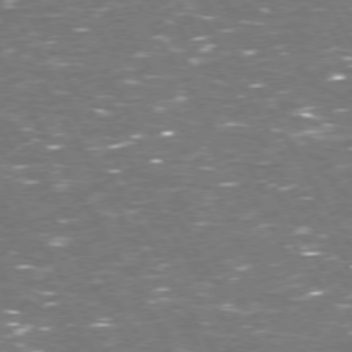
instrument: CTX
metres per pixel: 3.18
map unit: Hpe
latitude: 72.7247
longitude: -123.9528
